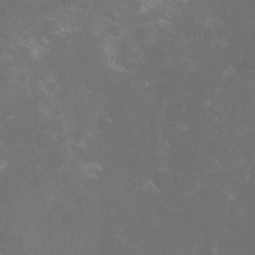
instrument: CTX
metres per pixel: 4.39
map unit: lHvf
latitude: -13.8611
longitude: -101.3482
